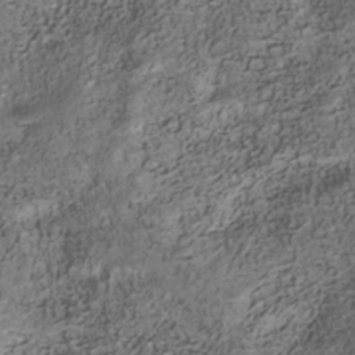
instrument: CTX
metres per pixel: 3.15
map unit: Nhe
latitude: -39.8234
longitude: -116.5735
